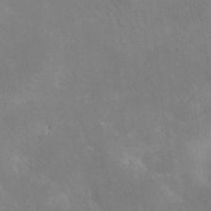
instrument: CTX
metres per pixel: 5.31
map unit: eHh
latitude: 25.8205
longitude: -66.1577
